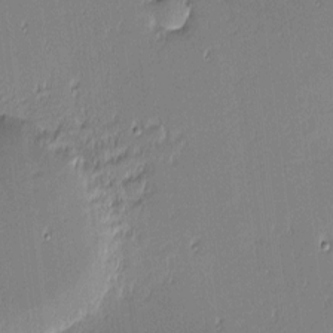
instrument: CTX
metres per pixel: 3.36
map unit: eHh
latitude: -3.3131
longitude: -82.5923
